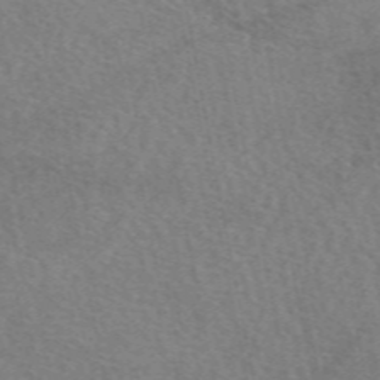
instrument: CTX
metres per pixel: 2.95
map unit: eAb
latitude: 50.5356
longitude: 115.3132
